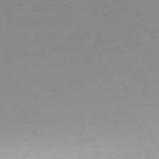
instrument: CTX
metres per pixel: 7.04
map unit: Ap
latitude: -73.3132
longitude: -69.4804
